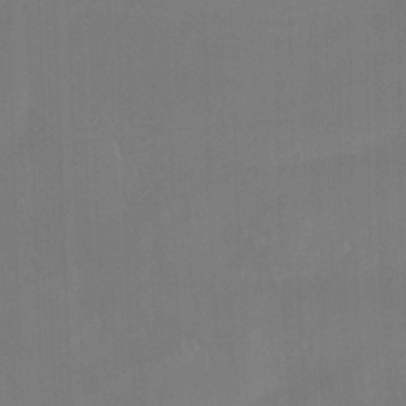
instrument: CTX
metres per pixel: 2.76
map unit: ANa
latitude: -39.4644
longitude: 96.0094
